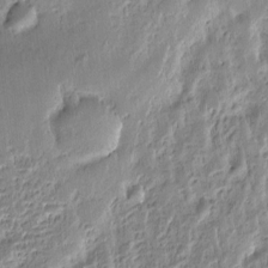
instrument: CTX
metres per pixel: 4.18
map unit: Htu
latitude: -5.0486
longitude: 173.1620
